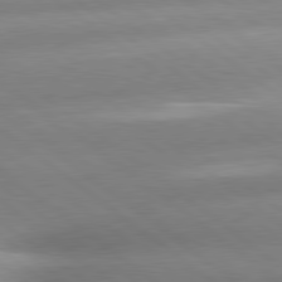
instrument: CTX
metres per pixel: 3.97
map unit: lApd
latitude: 80.2145
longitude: -160.9891
